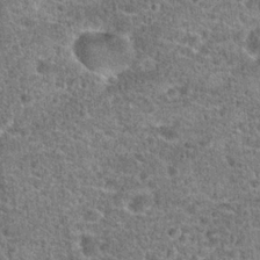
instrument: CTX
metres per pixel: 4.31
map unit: Hto
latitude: 20.2901
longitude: -42.7057
